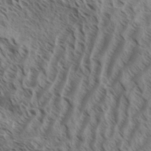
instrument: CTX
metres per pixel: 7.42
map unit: Aa
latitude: 33.4049
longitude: -138.9892
